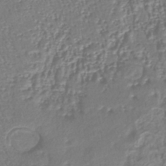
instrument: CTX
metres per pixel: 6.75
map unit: lHb
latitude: -38.6519
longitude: 58.7274
